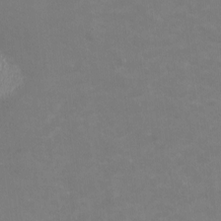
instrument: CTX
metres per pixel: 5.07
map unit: HNhu
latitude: -0.7275
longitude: -3.8772
